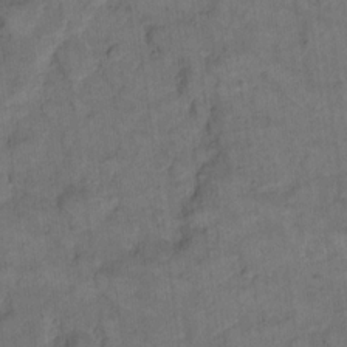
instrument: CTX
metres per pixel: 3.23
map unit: eHh
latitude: 13.2726
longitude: -65.1970
